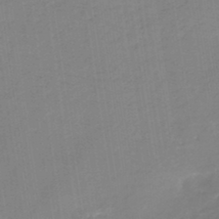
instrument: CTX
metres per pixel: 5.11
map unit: HNb
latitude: -45.0109
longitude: -42.5357
